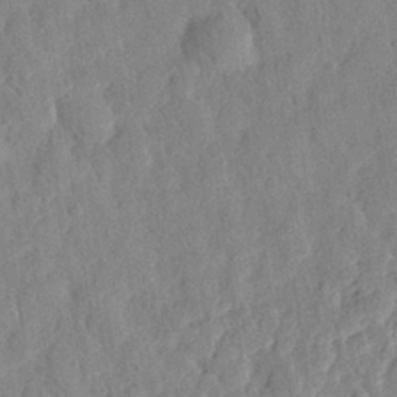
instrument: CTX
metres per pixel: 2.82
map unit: eHh
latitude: 27.7072
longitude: -77.1403
